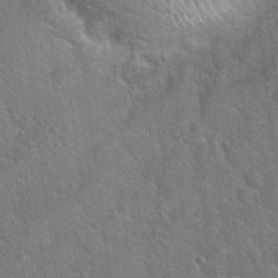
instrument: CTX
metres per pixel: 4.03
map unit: Hto
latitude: 19.9717
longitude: -51.5560
